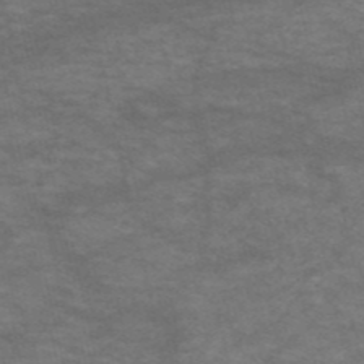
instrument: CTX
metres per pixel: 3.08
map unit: HNb
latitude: -53.5966
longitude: -43.4993
